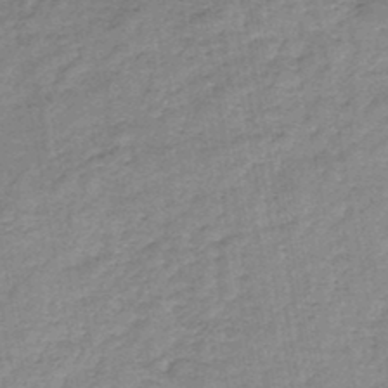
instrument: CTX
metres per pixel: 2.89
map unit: HNb
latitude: -46.2172
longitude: -37.3104
